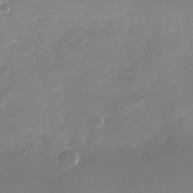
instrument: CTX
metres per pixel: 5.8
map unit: Nhu
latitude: -28.5574
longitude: -69.2915
